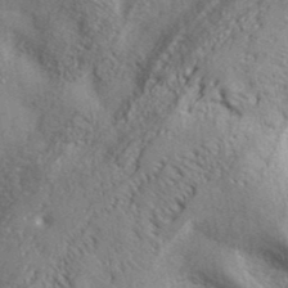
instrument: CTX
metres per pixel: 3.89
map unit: ANa
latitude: 39.1781
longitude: -90.9703
